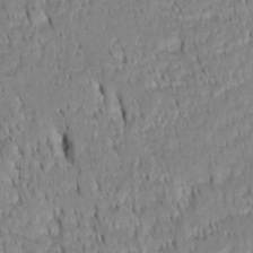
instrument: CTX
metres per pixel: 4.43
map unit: Htu
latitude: -4.2739
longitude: 152.0094
